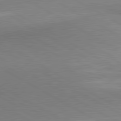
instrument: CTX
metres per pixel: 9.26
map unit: lApd
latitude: 80.5735
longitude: 166.2928
